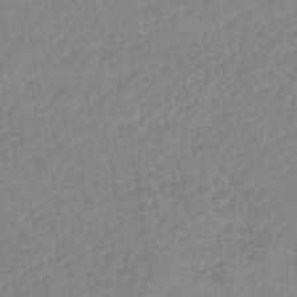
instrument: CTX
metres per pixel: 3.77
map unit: lHb
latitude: -44.9731
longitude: 71.5399
